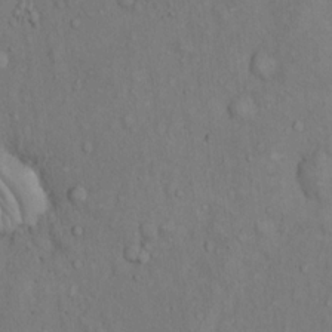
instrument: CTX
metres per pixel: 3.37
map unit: Hto
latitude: 14.2145
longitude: -58.0633
